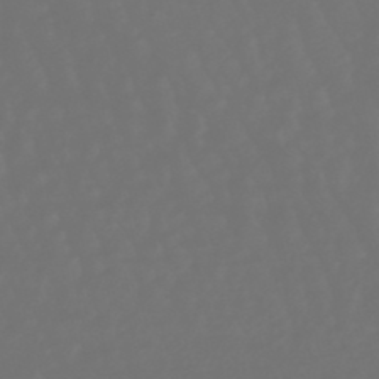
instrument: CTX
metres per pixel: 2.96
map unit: eHb
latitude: -47.3131
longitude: 82.5763
